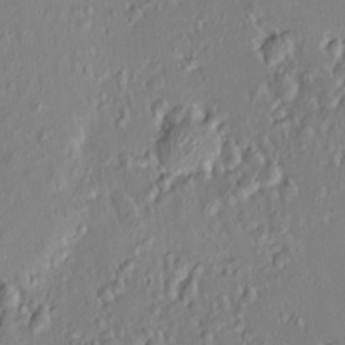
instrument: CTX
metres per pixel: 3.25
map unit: HNhu
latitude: 7.7072
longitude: 4.8030
